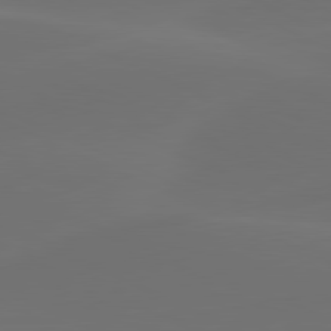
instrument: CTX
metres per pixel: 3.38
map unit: lApd
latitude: 80.5357
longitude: -83.1970
